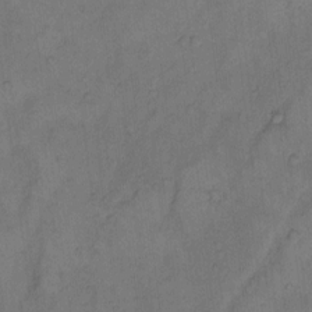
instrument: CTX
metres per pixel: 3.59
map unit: Hto
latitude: 8.1200
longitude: -59.6505
